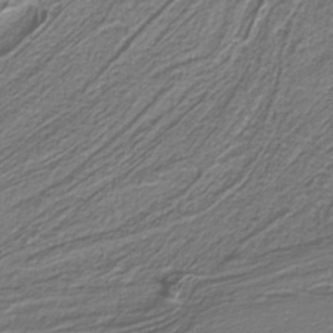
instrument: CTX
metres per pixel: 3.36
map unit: eAb
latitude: -38.9920
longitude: 53.2753
